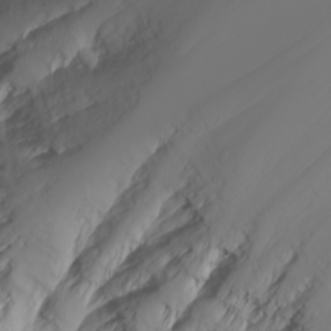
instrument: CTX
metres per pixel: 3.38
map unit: Nhu
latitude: -6.3306
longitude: -89.3482
